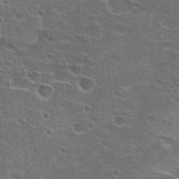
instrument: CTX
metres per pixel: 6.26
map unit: Hto
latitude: 22.2145
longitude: -45.5371
